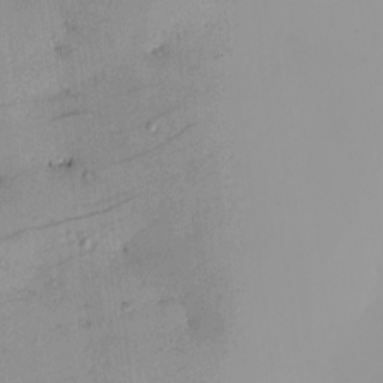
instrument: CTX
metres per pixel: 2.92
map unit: eHh
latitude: -0.7653
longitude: 19.4076
